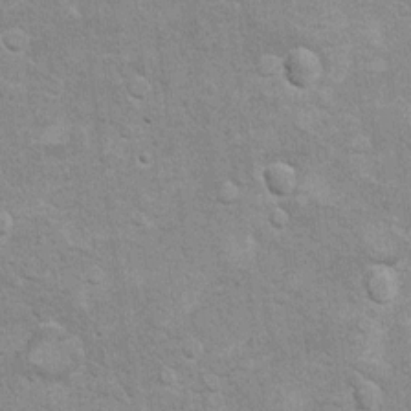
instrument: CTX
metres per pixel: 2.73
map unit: Hto
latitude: 10.5735
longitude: -36.7624
